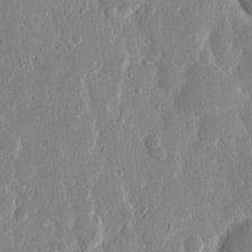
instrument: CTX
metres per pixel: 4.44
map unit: eHh
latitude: 12.7058
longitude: -70.1011
